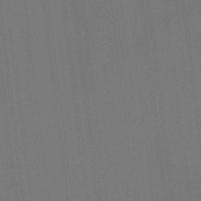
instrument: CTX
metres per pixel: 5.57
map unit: Ht
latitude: -10.5007
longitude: -38.7057
